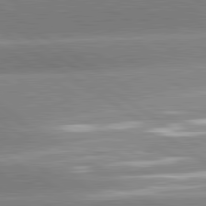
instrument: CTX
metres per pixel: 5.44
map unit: lApd
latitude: 81.4237
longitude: -157.7071
